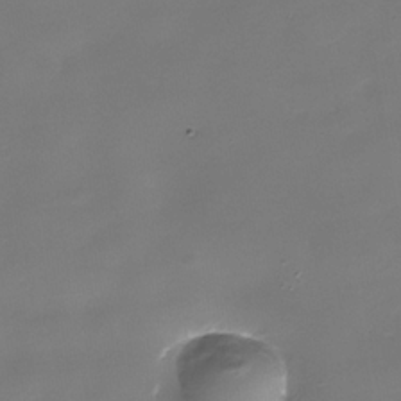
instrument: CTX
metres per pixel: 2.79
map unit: Nhe
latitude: -35.8989
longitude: -90.6113
